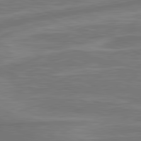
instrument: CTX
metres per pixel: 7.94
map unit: lApd
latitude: 81.1781
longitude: -175.0270
